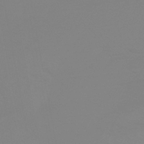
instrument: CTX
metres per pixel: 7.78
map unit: HNhu
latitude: -44.5385
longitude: 90.4629
